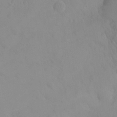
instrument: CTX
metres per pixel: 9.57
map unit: eHh
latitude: 24.8380
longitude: -64.9892
